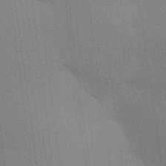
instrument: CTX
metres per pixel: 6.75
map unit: Aa
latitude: 32.4601
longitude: -143.1970
